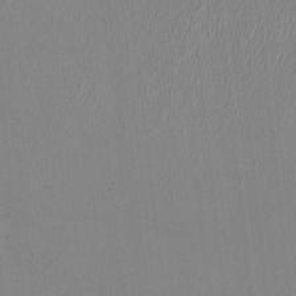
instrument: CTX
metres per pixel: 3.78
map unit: HNhu
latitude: 1.2537
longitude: -6.8569
